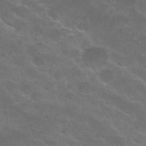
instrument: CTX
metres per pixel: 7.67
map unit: Nhu
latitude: 26.4034
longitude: -51.3103
